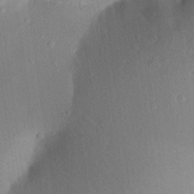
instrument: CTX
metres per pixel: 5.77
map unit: Aa
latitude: 23.1403
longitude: -147.3860
